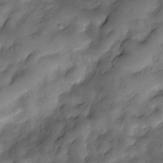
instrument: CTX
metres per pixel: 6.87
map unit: Nve
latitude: -27.0486
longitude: -148.7813
